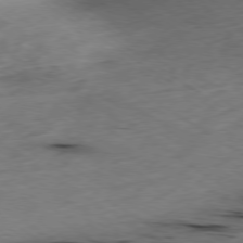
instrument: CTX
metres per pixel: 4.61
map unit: Ap
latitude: -78.3117
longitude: -70.7624
